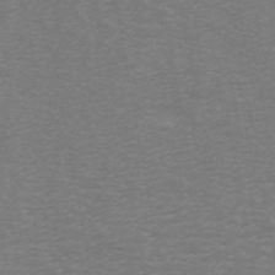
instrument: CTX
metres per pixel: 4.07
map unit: ANa
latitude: 44.7057
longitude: 26.0094
